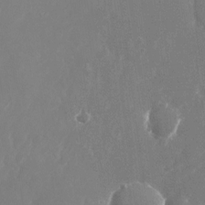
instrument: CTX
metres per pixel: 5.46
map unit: Nhu
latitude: -25.9556
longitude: -72.0822
